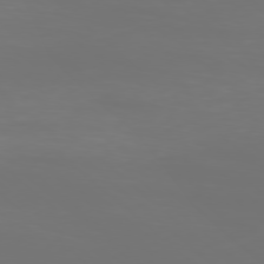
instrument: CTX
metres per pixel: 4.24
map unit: Ap
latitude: -78.5195
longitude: -96.9136
